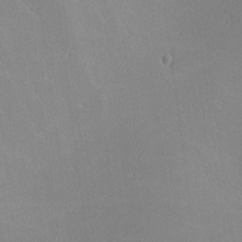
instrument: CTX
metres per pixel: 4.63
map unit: lHvf
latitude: -12.5574
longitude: -102.1389
